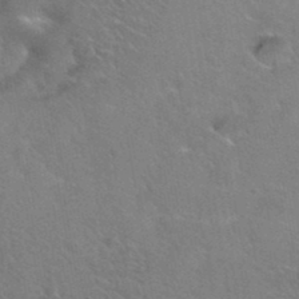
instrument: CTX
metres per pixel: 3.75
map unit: Hto
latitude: 36.3467
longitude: -46.0822
